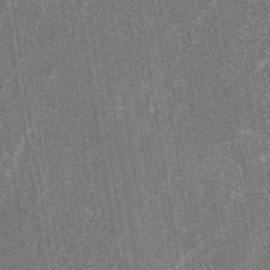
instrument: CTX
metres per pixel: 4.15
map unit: lAa
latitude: -3.8044
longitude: -129.2915
